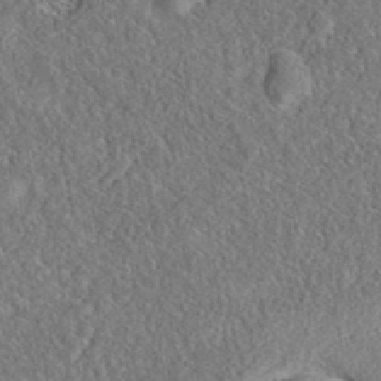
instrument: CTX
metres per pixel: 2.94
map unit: eAb
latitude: 37.2726
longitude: 112.0850
